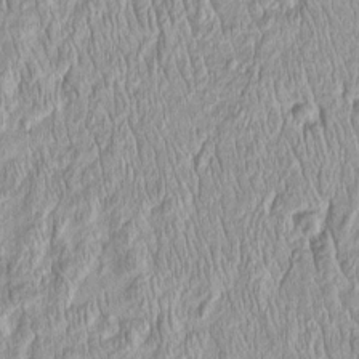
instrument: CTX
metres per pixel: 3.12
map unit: Htu
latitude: -4.6140
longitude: 158.3117
